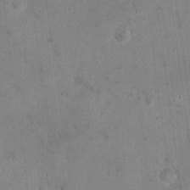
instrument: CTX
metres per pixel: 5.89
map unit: eHh
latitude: 22.5924
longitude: -58.7435
